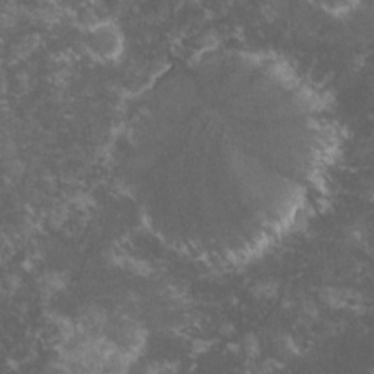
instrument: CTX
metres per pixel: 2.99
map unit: lHvf
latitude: -15.5399
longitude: -102.0633
